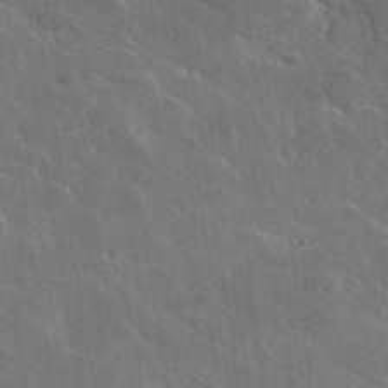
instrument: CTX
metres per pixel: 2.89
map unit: lHvf
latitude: 36.7435
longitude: -90.2523
